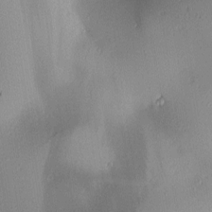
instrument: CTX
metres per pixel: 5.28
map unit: lAa
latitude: 2.3278
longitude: -116.4223
